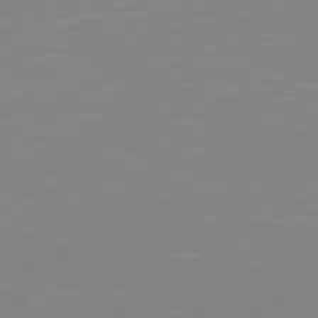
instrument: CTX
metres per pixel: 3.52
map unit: Hpe
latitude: 78.9325
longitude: -173.2725
